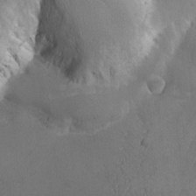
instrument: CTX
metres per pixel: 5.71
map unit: Ave
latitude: -7.2754
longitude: -119.5749
